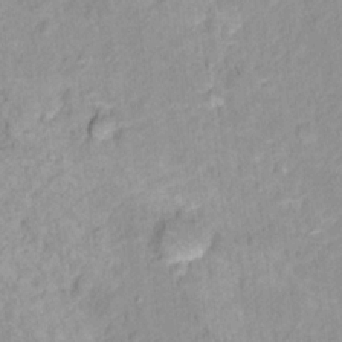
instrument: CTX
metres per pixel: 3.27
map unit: Nhu
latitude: 16.5546
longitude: -32.0255
